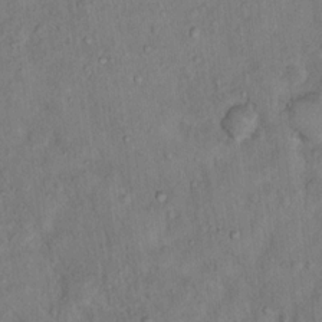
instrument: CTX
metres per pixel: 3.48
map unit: Hto
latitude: 13.7450
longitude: -37.4427
